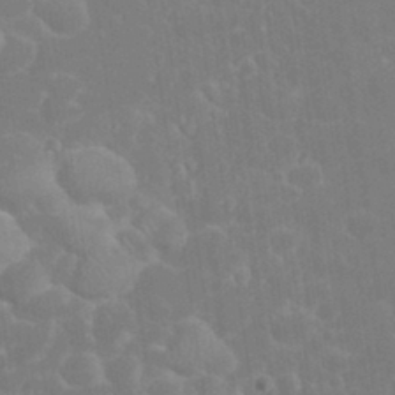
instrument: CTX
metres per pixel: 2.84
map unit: eHh
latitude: 32.4412
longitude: -60.1200
